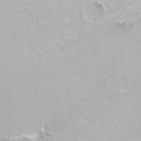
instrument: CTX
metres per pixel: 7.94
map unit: Nhu
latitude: -7.5399
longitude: -46.0822
